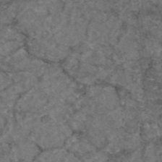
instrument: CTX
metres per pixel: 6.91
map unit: eAb
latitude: 47.3293
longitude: 112.2740
